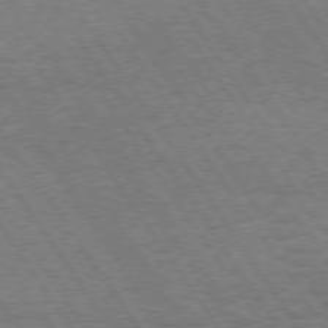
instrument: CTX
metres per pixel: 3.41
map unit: Hpe
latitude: 73.6505
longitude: -134.3089
